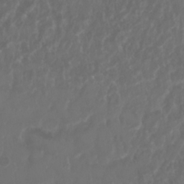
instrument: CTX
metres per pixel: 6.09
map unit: Nhu
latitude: 25.3481
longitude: -62.2901
